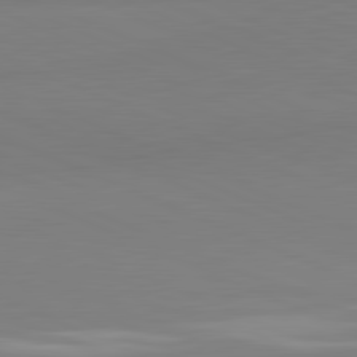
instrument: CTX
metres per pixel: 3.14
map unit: lApd
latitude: 81.8583
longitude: 177.8422
